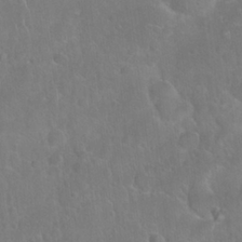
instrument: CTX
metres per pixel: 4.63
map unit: Nhu
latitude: 27.4615
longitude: -62.1389
